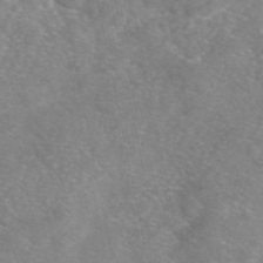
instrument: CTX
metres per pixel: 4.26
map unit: eAb
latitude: 48.0633
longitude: 111.3509
